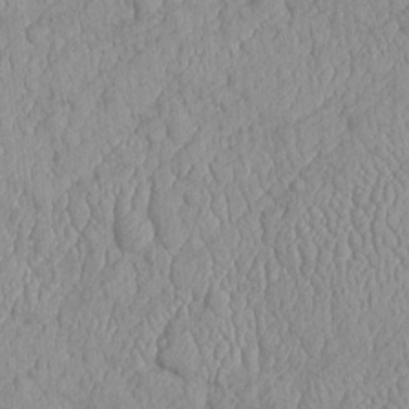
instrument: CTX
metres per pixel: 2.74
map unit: Htu
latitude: -6.3117
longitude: 156.1984
